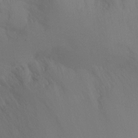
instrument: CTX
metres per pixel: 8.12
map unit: Ht
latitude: -10.3306
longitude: -33.5938
